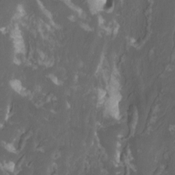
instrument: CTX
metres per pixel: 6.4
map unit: Htu
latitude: -11.4265
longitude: -74.1956
